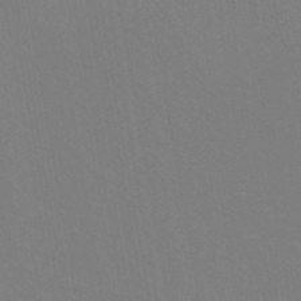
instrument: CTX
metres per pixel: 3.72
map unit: eHh
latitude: -43.1053
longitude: -31.9151
